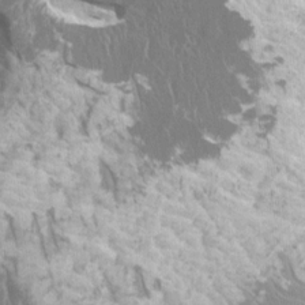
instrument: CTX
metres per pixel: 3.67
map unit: HNhu
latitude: 1.7260
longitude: 6.6140
